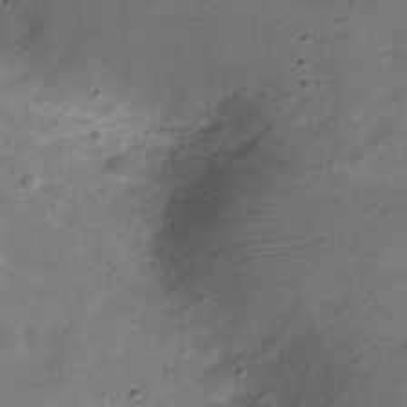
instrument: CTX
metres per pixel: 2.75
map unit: Hve
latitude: -31.0297
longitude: 93.0486
